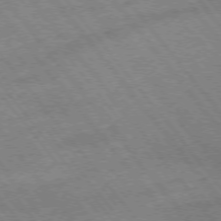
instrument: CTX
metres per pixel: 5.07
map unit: Hpe
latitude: -75.7667
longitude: -17.4804
